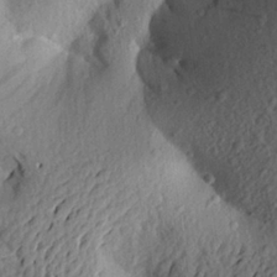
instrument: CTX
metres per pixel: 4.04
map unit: Aa
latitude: 24.5923
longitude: -150.3278
